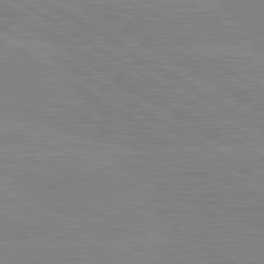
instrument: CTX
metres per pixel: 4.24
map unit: lApd
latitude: 80.2333
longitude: -125.6505
